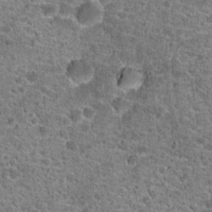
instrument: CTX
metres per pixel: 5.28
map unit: Hto
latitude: 19.9150
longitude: -42.4979
